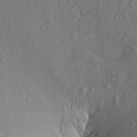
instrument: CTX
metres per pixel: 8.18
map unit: Aa
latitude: 15.8206
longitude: -145.8772
